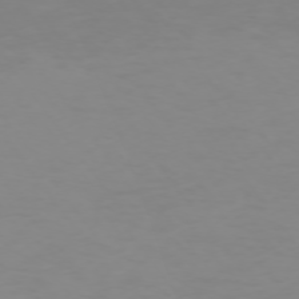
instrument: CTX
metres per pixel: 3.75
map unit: Ap
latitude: -74.6330
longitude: -81.5182
